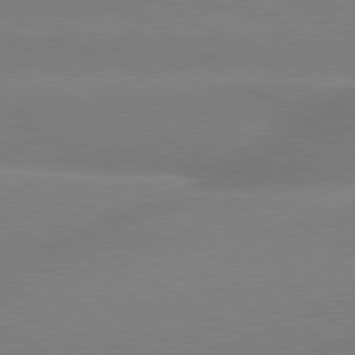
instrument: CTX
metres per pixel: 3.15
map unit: lApd
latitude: 79.7639
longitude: -141.8205
